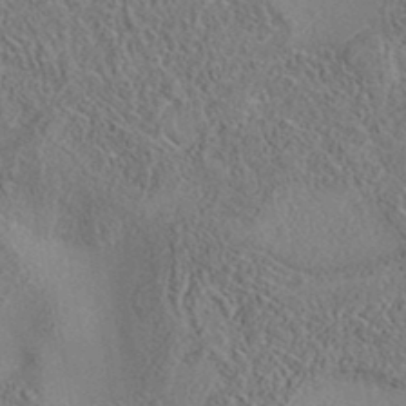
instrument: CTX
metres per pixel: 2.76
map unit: eAb
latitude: 35.9717
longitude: 111.1809
